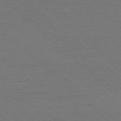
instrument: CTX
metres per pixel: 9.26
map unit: Ap
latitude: -78.6896
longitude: -86.6679
